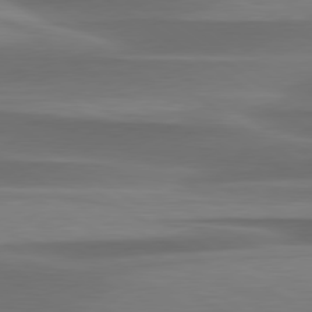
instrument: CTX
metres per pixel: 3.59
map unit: lApd
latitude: 79.6127
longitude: -86.6868
